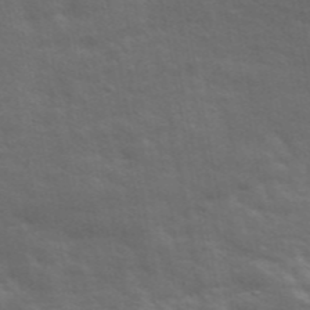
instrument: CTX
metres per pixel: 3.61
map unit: ANa
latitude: 47.7450
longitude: -76.5168
